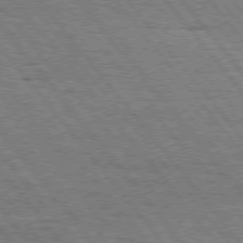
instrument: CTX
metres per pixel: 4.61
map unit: Hpe
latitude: 75.2537
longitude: -153.4616
